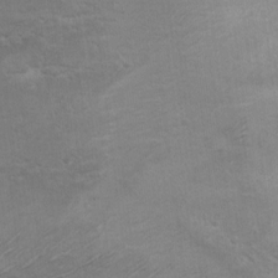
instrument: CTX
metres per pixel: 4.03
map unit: Ht
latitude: 5.1214
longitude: -29.1781
